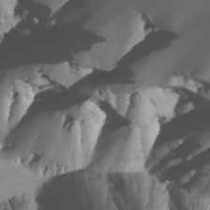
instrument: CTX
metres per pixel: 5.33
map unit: Nhu
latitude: -8.7652
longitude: -93.8394
